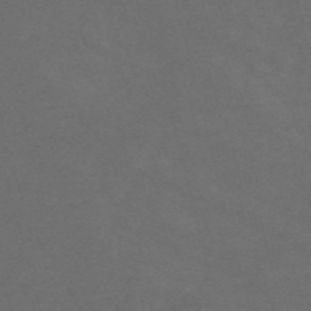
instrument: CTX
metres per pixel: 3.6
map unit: Nve
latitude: -58.6140
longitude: 59.5966
